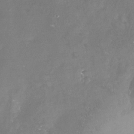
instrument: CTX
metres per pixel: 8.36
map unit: Nhu
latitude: -24.0472
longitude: -57.5560
